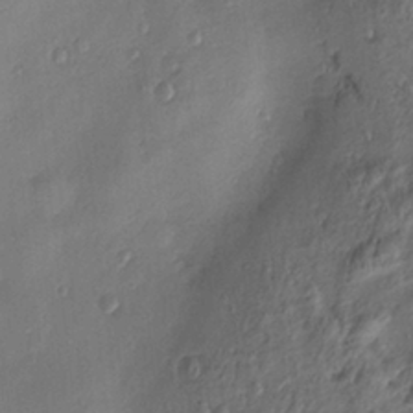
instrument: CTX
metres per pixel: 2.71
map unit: Nve
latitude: -7.1998
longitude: 174.5195
